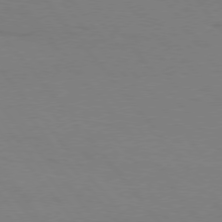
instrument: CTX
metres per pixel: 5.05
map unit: Hpe
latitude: 75.8961
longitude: -140.8380
